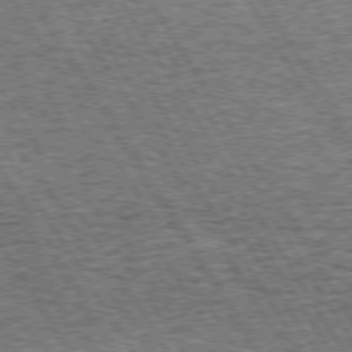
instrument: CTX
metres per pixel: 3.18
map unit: Hpe
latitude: 73.4616
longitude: -134.7624
